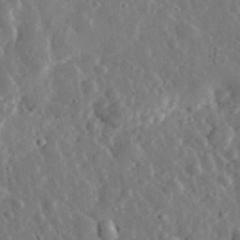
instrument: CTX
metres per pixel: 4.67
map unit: lHvf
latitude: 33.4993
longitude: -82.4223
